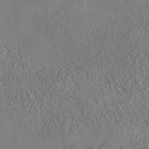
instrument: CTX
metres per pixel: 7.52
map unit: Nhe
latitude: -38.2551
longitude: -146.6113
